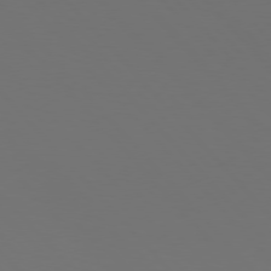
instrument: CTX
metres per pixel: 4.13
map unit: Hpe
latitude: 76.8191
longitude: -166.9324
